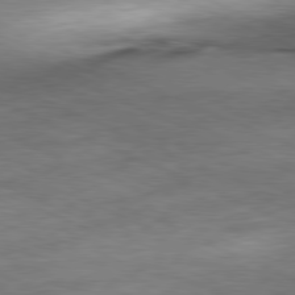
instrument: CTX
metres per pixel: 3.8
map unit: Ap
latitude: -81.3699
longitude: -71.0836
